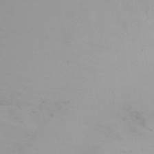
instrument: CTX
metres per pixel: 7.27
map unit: Htu
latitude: -15.7478
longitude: -47.1215
